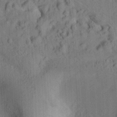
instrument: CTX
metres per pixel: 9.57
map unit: Ht
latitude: 8.0255
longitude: -76.1766
